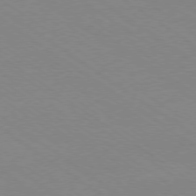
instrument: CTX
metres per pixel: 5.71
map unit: Ap
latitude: -78.5384
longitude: -84.8947
